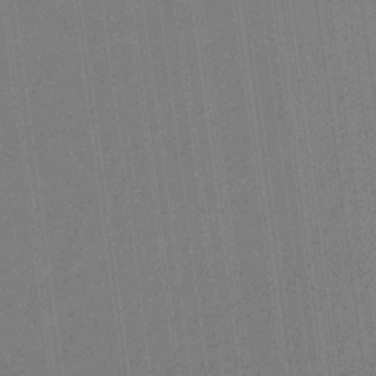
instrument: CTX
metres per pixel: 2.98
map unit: HNb
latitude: -32.4062
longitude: 56.8597
